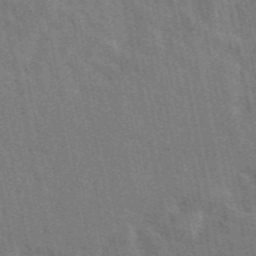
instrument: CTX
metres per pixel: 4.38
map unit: ANa
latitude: 48.8758
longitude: -77.9717
